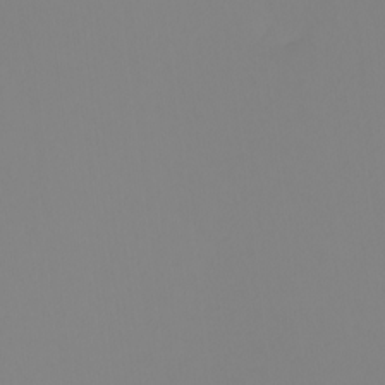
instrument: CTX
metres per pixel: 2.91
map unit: Nhu
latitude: -5.3320
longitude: -91.9528
